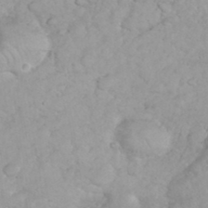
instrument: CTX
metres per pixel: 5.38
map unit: eHh
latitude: 35.4426
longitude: -63.7072
